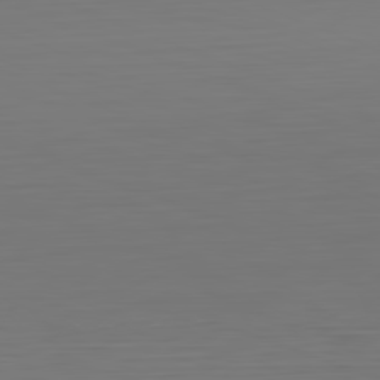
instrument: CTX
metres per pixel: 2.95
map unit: Hpe
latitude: -82.3873
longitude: 7.6910
